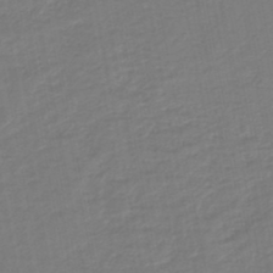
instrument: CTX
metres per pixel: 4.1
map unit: lHb
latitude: -46.4818
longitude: 74.2740
